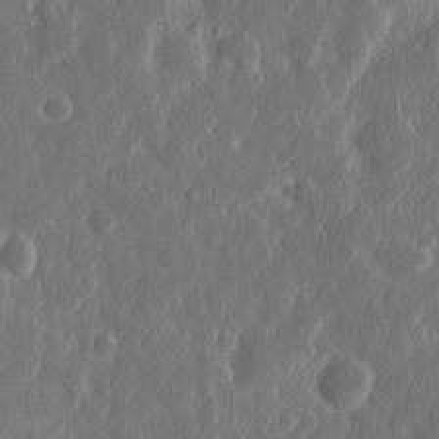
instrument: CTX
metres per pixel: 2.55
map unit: eHh
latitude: 11.3671
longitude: -71.0458
